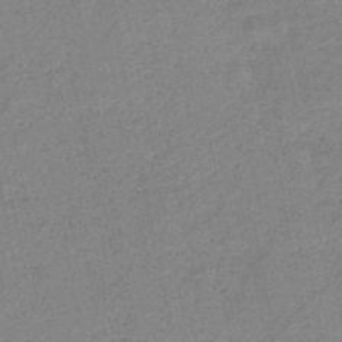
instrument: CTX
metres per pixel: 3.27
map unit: HNb
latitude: -48.1417
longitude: -39.9906
